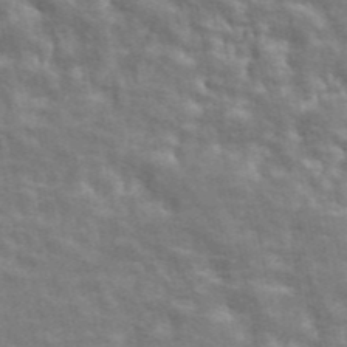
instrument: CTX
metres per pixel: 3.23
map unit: ANa
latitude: 45.3482
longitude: 38.8597
